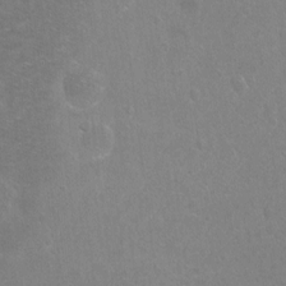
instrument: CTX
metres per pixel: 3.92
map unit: Hto
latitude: -7.4265
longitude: -35.6882
